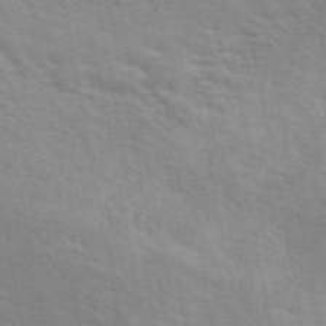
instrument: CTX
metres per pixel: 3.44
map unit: ANa
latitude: 49.0081
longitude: -73.9151
